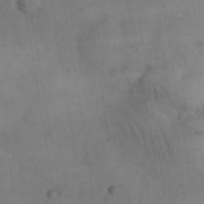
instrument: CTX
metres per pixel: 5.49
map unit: Nhu
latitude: 26.9136
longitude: -70.1956
